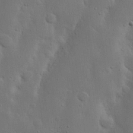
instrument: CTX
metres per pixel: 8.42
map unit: Nhu
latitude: 19.2348
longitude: -75.3482
